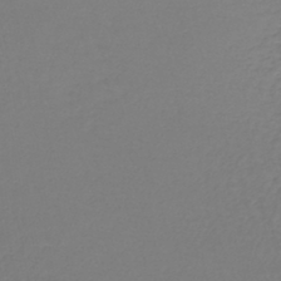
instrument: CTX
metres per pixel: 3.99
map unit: lHb
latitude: -42.5384
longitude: 71.5966
